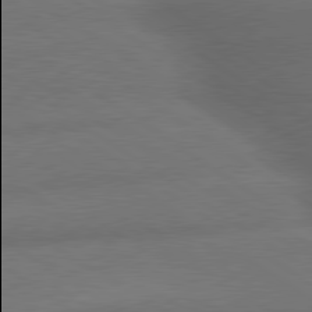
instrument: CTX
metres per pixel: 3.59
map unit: lApd
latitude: 79.7450
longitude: -153.9906
